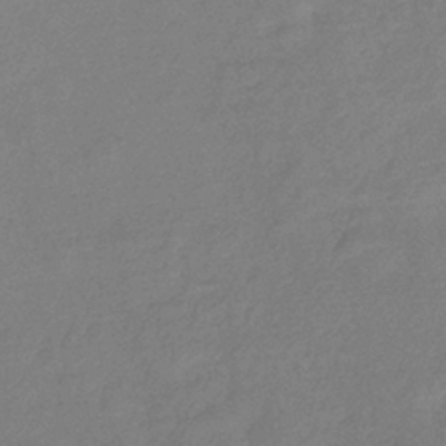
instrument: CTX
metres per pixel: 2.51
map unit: eHb
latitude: -37.1809
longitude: 78.9541
